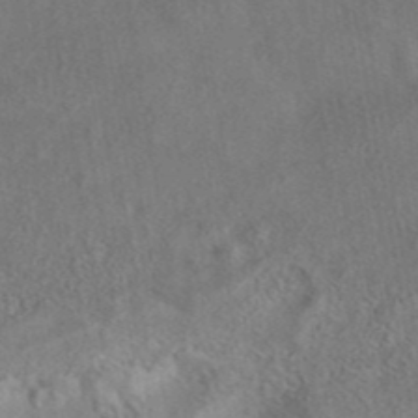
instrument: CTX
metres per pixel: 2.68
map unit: eAb
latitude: 41.4804
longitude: 104.3495
